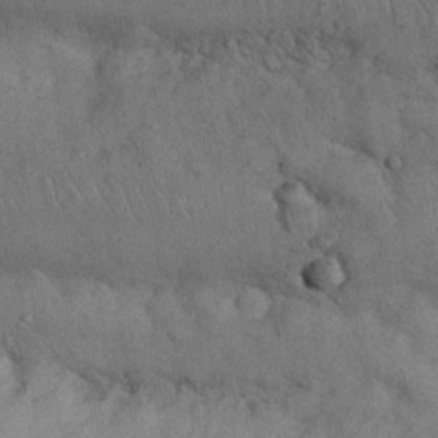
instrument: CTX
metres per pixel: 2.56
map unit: Nhu
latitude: 27.3293
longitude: -68.0444
